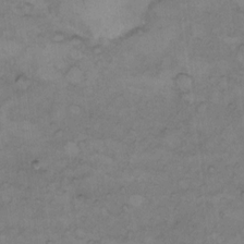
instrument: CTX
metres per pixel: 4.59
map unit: Hto
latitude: 7.3482
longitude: -60.6490
